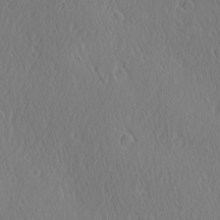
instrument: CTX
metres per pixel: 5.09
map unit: Ave
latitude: 21.5182
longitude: -136.7435
